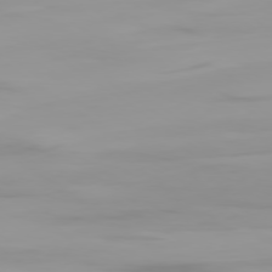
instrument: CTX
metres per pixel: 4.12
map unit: Ap
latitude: -79.4454
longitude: -95.0081
